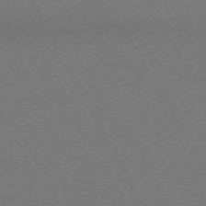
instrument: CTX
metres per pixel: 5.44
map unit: Ap
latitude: -74.1039
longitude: -69.3104
